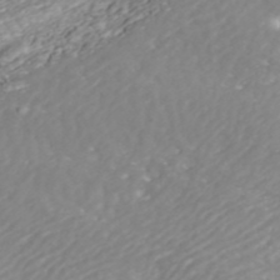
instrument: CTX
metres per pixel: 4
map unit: ANa
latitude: 42.4223
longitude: 28.9731
